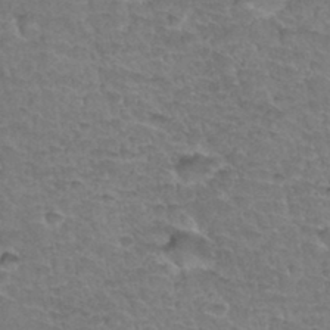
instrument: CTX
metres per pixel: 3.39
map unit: Hto
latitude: 34.3656
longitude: -46.5924
